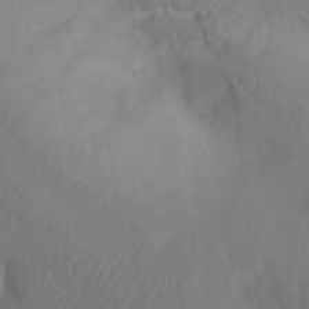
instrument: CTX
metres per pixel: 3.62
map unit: Nhu
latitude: 11.5938
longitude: -27.8206
